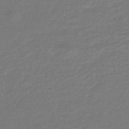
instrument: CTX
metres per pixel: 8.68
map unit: HNhu
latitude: -46.4251
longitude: 90.1228
